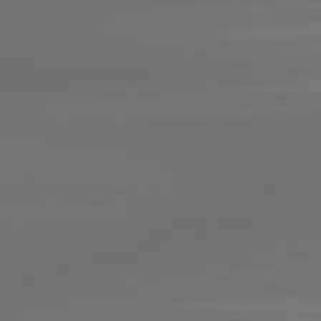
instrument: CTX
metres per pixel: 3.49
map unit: lApd
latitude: 83.3859
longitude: -133.3482
